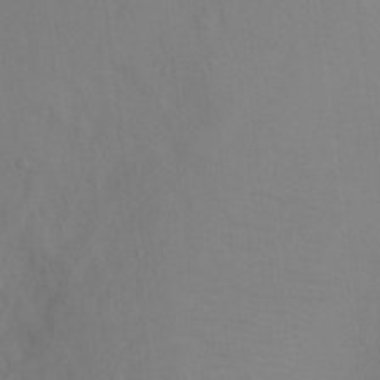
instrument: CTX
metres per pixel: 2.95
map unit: Ht
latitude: -3.1620
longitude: -27.6694
